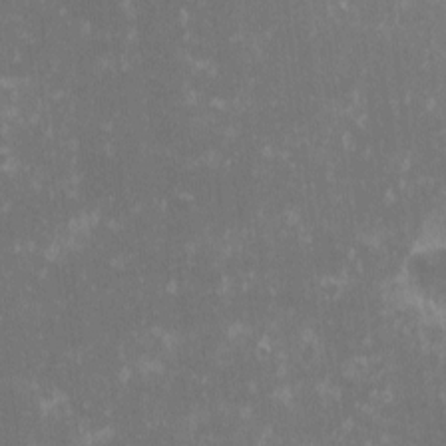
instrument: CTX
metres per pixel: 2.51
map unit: eHh
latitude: -1.0109
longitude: -85.2348
